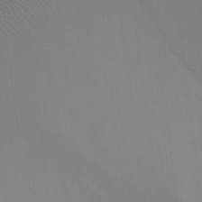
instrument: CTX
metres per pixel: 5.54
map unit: Ht
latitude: -7.5210
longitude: -32.2711
